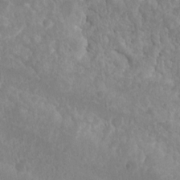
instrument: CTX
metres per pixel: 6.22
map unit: Nhu
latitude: 6.9136
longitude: -19.8961
